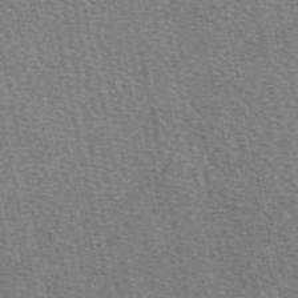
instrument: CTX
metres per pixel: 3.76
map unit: eAb
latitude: 50.4601
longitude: 113.3699
